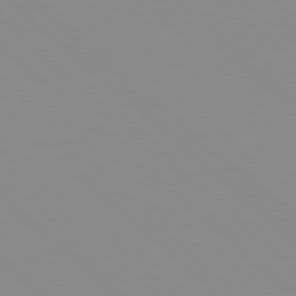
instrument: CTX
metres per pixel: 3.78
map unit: Hpe
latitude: 77.8016
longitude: -165.4237
